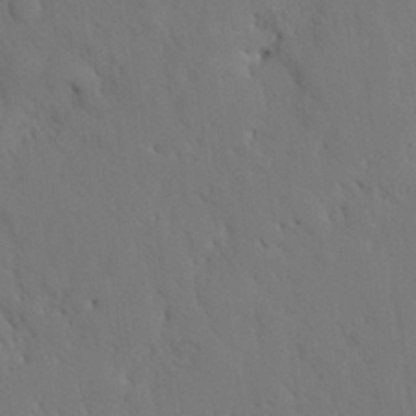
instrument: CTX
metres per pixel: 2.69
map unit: Nhu
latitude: 27.3104
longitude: -72.6302
